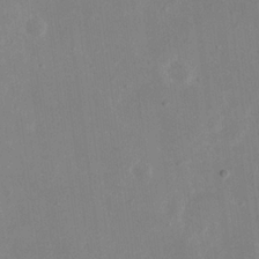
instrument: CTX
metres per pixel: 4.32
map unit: eHh
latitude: 19.2537
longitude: -71.0458
